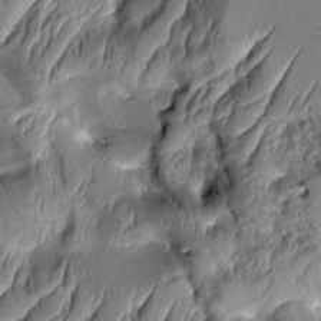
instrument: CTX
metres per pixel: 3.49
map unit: Aa
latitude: 9.0648
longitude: -132.0255
